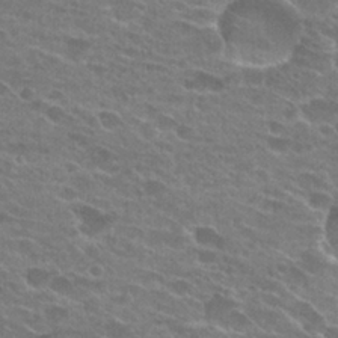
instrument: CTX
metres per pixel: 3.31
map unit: Hto
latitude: 24.8191
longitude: -43.7828
